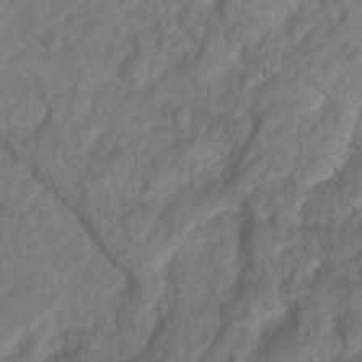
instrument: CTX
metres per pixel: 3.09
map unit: Ht
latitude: 2.4223
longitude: -35.2537
